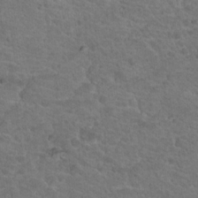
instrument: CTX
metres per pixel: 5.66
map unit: Hto
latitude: 18.7813
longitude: -34.4790
